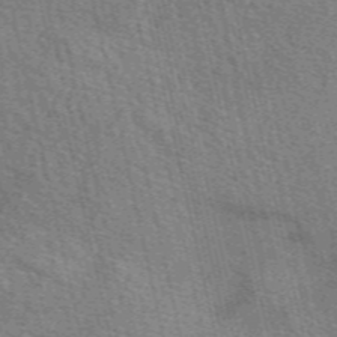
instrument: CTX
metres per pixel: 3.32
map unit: eAb
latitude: 50.7813
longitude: 113.6722
